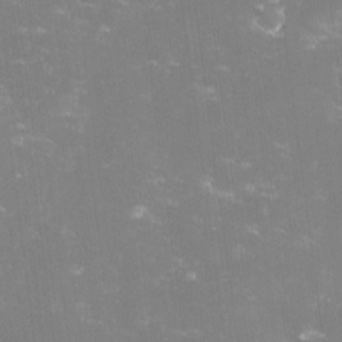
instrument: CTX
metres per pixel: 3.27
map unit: lHvf
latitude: -14.6519
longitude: -100.6491
